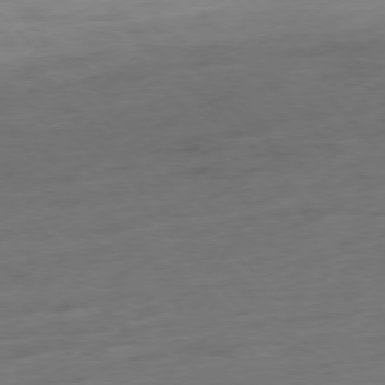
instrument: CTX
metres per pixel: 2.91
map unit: Hpe
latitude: -76.6707
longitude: -14.4412
